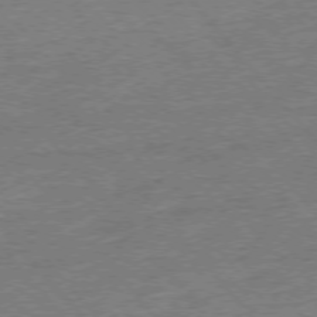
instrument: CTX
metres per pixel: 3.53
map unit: Ap
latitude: -77.0675
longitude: -96.4790
